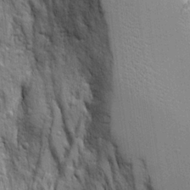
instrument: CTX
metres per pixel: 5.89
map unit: Aa
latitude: 16.8380
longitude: -124.9891
